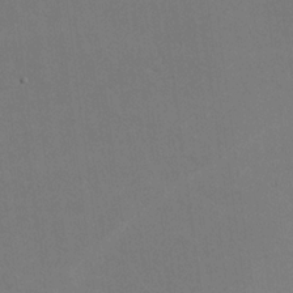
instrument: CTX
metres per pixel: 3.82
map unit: lHvf
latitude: -10.5196
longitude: -102.2900
